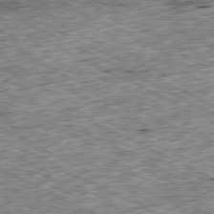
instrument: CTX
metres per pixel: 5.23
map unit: Ap
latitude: -80.6519
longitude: -88.0444
